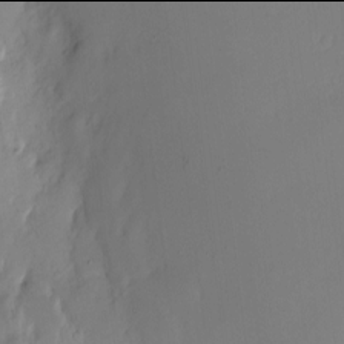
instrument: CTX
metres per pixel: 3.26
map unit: Nhe
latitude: -2.0094
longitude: -59.1970
